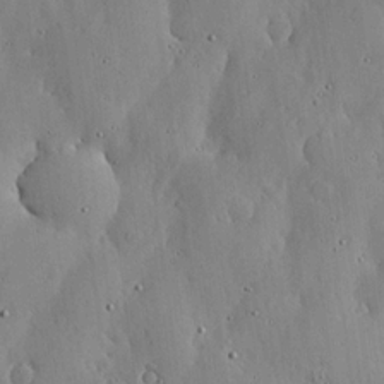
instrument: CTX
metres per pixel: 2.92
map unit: lHvf
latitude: 20.1011
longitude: -114.7813
